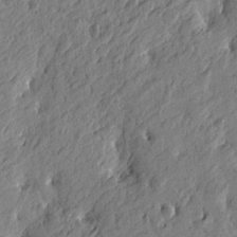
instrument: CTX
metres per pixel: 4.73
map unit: Htu
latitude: -3.8989
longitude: -179.1403
